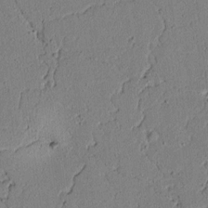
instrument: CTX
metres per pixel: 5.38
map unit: lAvf
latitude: 5.4048
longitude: 167.0486
